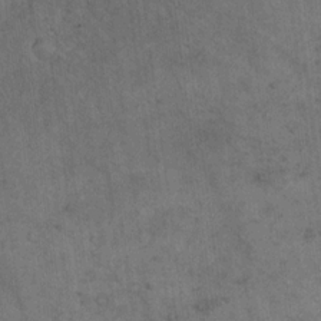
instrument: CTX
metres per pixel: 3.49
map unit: eHh
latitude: 18.1577
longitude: -63.5371
